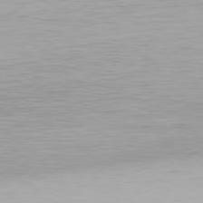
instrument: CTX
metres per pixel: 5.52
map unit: Hpe
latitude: 78.2712
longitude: -167.9906
